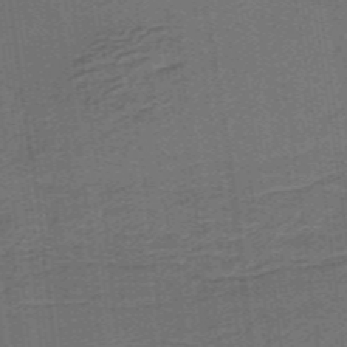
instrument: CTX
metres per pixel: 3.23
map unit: lHb
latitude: -39.8611
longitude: 54.0850
